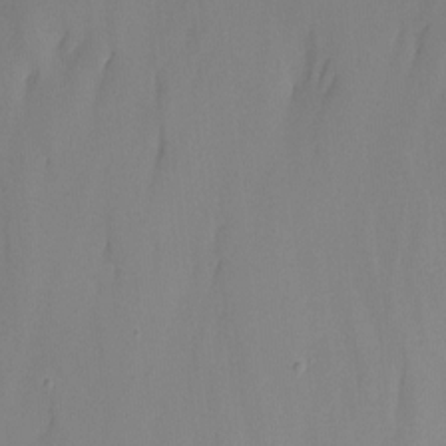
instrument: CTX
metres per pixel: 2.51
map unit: Nhu
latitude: -15.1054
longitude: -57.0458
